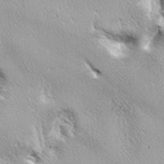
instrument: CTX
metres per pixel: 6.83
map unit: lAa
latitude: -4.1794
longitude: -125.8394
